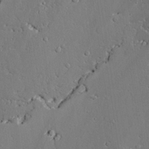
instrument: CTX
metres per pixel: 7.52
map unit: lAvf
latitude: 25.2725
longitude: -110.1389
